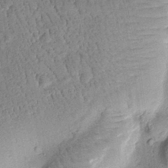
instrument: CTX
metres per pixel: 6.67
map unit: Htu
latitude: -1.2943
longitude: 173.6911
